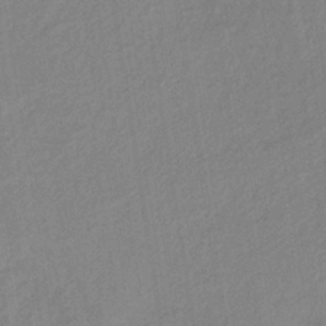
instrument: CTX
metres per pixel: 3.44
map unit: lHb
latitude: -36.2172
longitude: 70.9731
